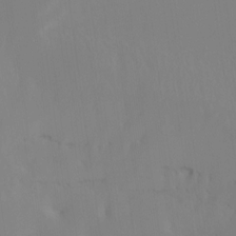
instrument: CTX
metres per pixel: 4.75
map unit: Ht
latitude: -14.7086
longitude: -51.5749
